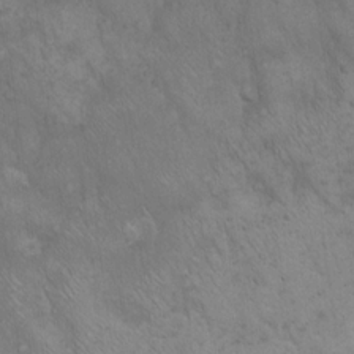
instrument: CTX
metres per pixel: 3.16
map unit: Hto
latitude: 13.9339
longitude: -56.0444
